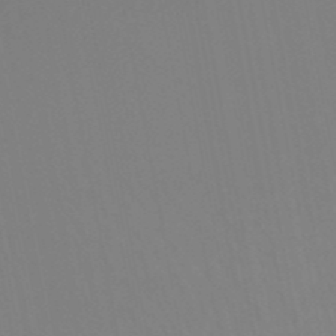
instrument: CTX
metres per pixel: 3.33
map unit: HNb
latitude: -50.6329
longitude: -53.5560
